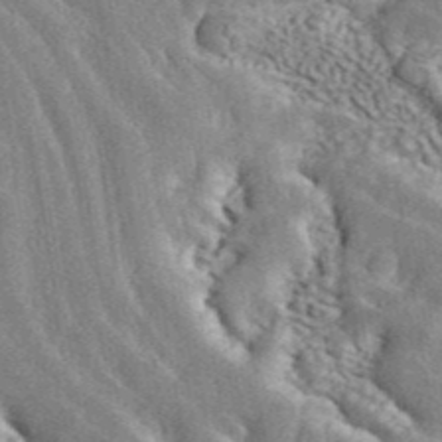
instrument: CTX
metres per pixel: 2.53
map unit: ANa
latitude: 44.0633
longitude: 46.2550
